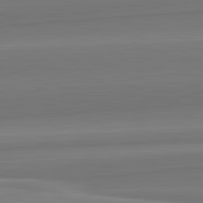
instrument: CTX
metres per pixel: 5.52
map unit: lApd
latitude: 82.6112
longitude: 168.6518
